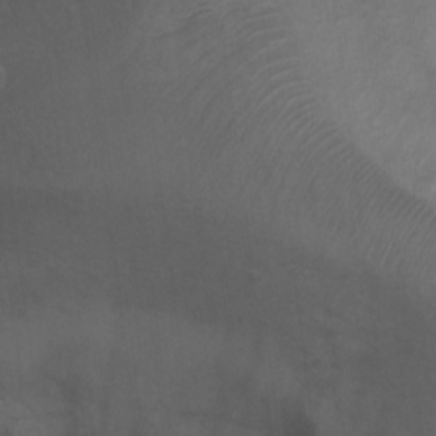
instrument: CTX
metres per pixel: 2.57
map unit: Ht
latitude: 4.1578
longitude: -29.1025
